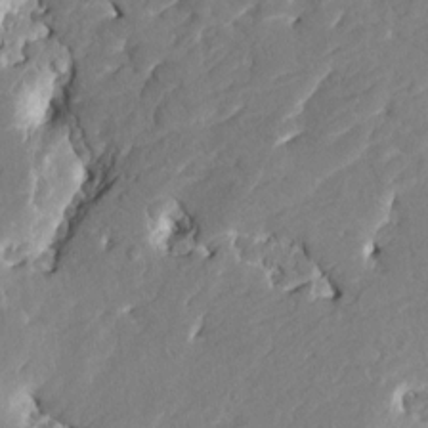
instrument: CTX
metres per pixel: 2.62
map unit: HNhu
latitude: 7.8205
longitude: -5.8205
